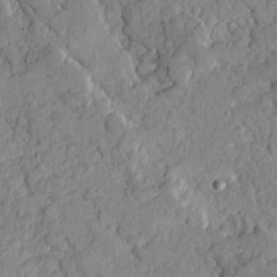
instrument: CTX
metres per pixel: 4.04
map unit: Ave
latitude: 21.3293
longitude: -129.6505
